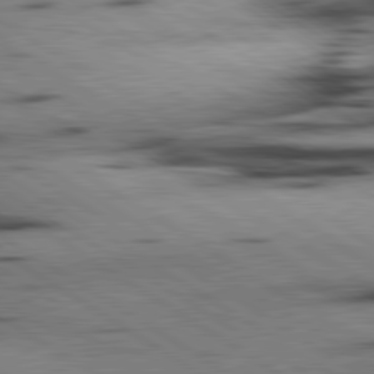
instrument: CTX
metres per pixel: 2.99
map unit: lApd
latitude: 80.4034
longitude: 159.3320
